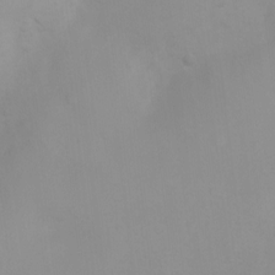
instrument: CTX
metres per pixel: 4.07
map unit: Ht
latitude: 3.6883
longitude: -23.0269
